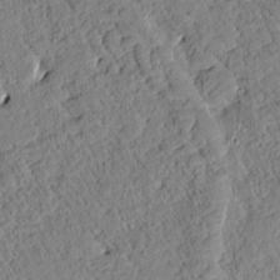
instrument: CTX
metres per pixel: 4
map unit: Htu
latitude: 0.6301
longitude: 176.7463
